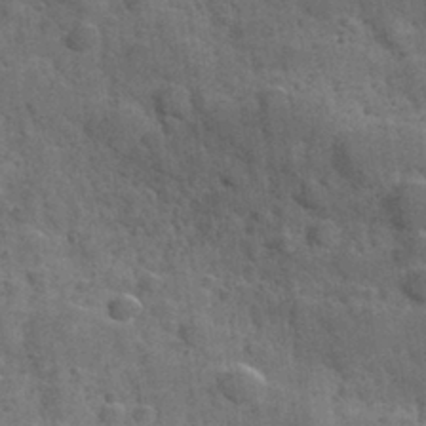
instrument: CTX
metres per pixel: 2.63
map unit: Hve
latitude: 31.6694
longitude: 151.5210
